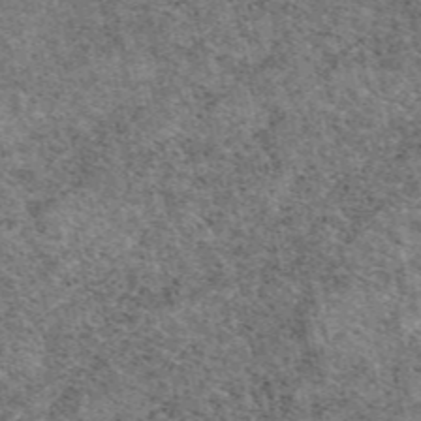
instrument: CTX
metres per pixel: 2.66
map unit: eAb
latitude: 48.5546
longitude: 116.1794
